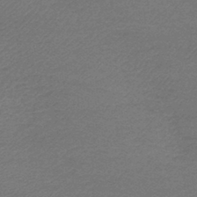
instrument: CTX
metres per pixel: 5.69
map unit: lHb
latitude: -41.9178
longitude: 66.3684
